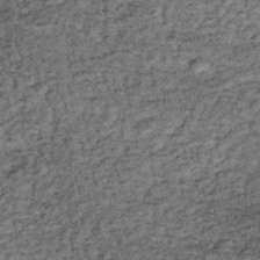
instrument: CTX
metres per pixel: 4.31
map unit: lHb
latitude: -36.4818
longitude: 66.7275
